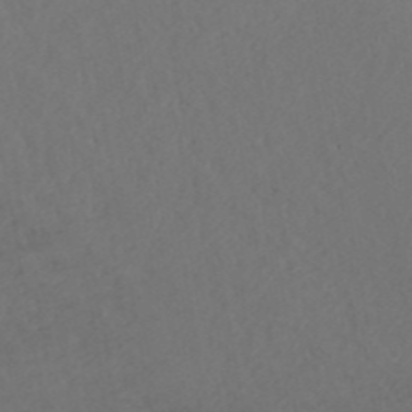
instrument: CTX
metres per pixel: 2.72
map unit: ANa
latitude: 43.0270
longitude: 28.3306
